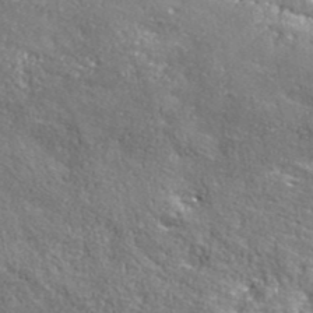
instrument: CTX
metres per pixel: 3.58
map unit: eHh
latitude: 42.3467
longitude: -91.2537
